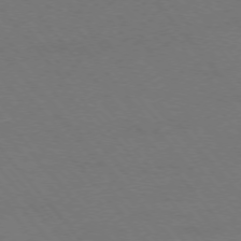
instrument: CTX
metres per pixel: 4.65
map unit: Ap
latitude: -75.8801
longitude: -69.2348
